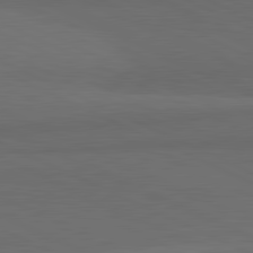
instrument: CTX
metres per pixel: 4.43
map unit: lApd
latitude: 81.9339
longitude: 157.6533
